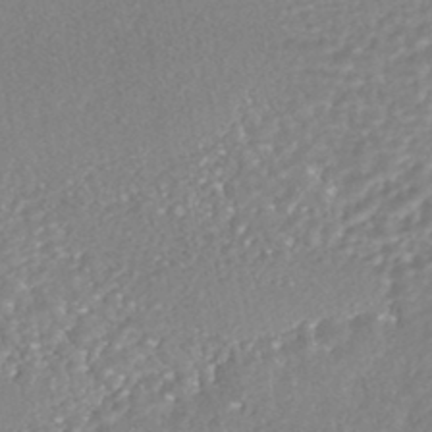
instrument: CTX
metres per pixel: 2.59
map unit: HNhu
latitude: -46.3684
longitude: 98.1228
